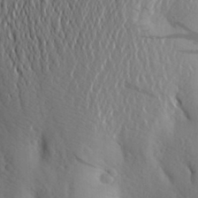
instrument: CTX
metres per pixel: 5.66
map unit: Aa
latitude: 25.5371
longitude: -149.1970
